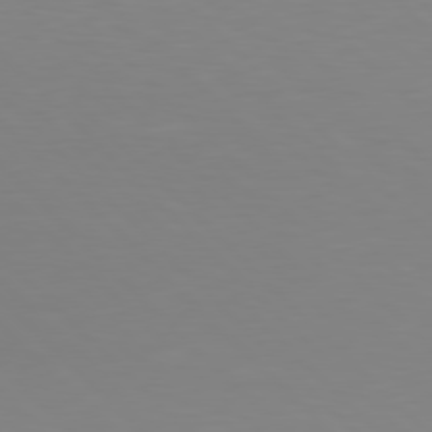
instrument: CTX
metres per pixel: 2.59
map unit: Hpe
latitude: 77.5938
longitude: -175.0459
